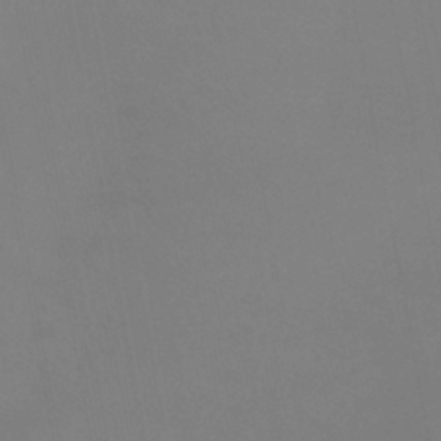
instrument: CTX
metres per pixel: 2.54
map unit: eHb
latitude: -38.0094
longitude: 74.6708
